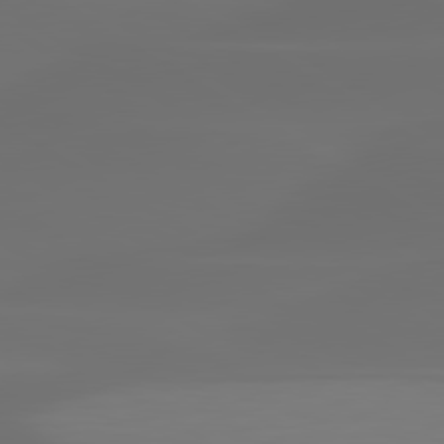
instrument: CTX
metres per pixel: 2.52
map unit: lApd
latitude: 80.1956
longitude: -85.1403
